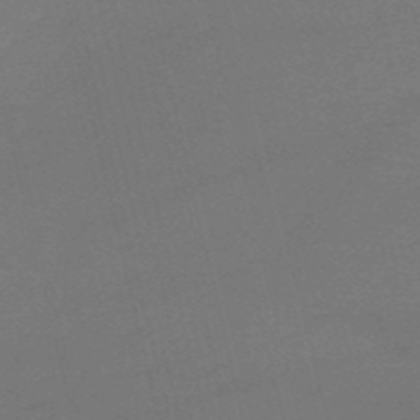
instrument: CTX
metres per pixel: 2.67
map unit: HNb
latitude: -50.8030
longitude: -41.9150
